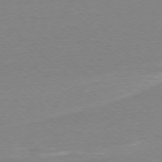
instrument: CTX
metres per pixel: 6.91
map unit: Ap
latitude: -78.0850
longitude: -62.1578
